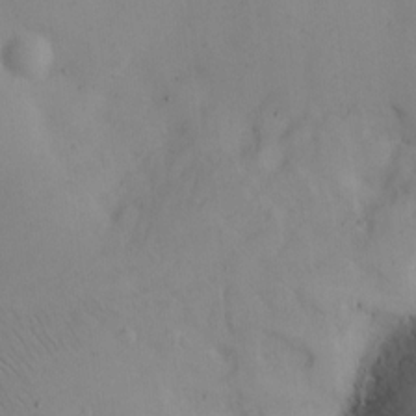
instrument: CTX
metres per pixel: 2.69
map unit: eHh
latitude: 11.5749
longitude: -61.4426
